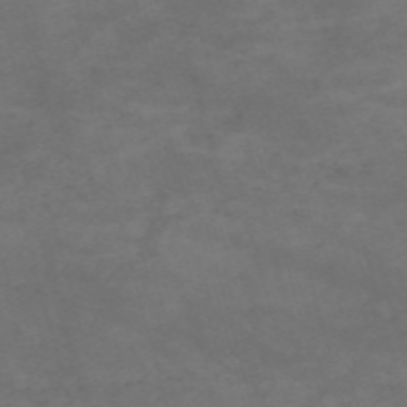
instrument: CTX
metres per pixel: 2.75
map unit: Nve
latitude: -58.8030
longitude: 59.9178
